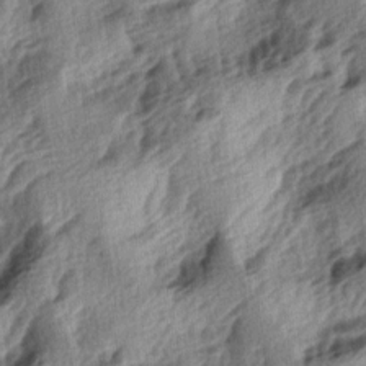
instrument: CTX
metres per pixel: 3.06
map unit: lAa
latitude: -4.7841
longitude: -124.0633
